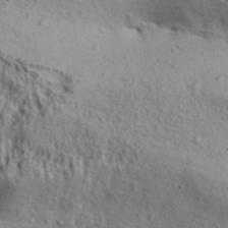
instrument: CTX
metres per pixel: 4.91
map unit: Aa
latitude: 31.4805
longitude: -134.9891
